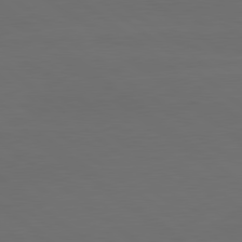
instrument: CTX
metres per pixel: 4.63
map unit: lApd
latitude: 80.2333
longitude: -115.6882
